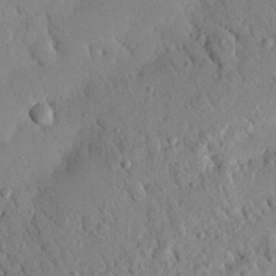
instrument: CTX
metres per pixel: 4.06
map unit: Nhu
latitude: 21.5371
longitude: -77.6316
